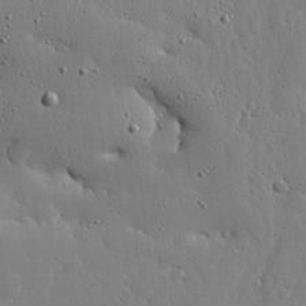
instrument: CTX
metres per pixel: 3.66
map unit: lHvf
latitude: 18.3845
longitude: -114.4412
